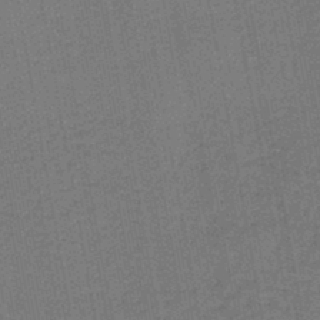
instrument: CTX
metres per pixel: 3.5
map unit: lHb
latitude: -43.0297
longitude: 63.2187
